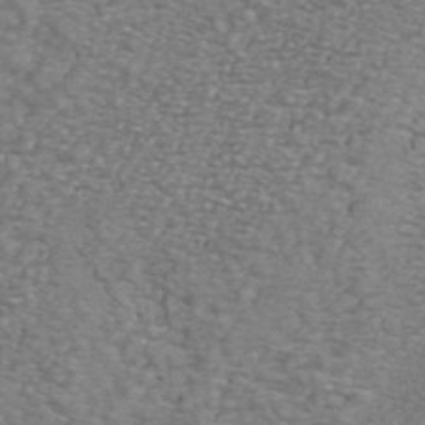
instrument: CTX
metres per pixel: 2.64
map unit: ANa
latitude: 44.2333
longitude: 25.4265
